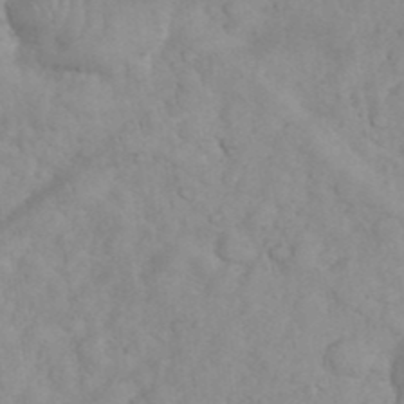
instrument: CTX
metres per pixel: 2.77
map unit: eHh
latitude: 35.5749
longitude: -62.5546
